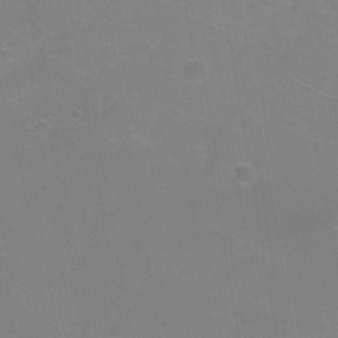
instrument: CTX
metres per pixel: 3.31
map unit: Ht
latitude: 0.4601
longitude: -45.9150
